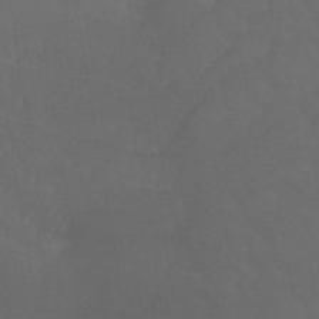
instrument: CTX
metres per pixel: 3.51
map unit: lHb
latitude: -42.9919
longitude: 65.8234
